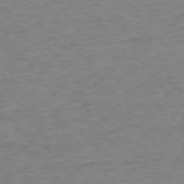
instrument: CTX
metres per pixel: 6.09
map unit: Ap
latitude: -75.2754
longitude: -84.7057
